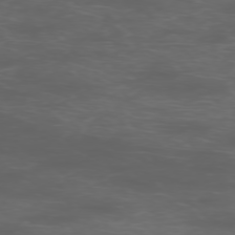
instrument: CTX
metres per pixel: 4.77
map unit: Hpe
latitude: -76.2173
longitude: -10.9514
